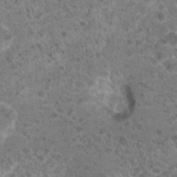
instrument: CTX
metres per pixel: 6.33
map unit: Hto
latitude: 19.4048
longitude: -41.1403
